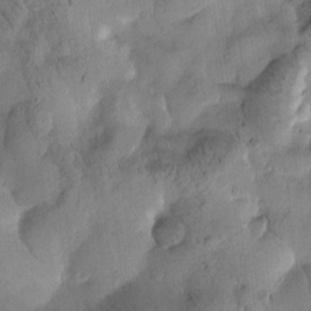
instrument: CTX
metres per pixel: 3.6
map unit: Htu
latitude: -3.1620
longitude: 169.5210
